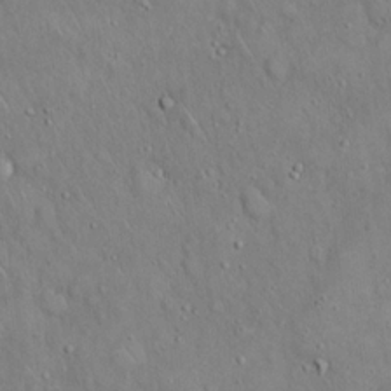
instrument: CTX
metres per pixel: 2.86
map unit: eHh
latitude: 19.7827
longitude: -60.5168
